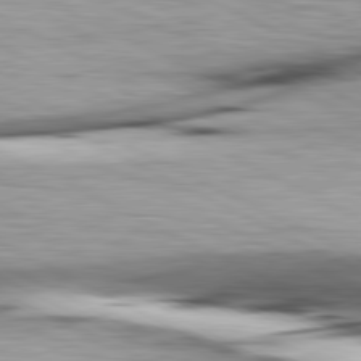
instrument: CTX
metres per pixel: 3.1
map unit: lApd
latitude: 80.8947
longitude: 156.3117
